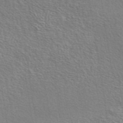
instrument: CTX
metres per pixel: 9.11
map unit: eAb
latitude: 44.0255
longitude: 112.0094
